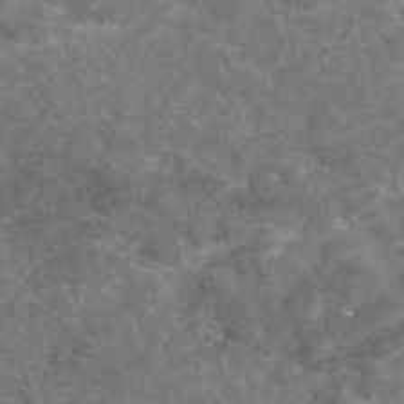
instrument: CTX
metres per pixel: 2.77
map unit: eAb
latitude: 46.6302
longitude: 104.8030
